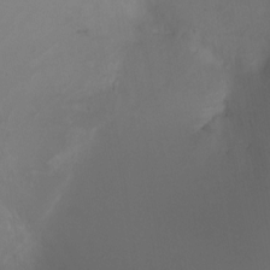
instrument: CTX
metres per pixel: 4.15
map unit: Htu
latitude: -6.4629
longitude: -68.6301
